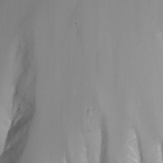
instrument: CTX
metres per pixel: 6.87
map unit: Nhu
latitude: -8.4251
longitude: -82.1766
